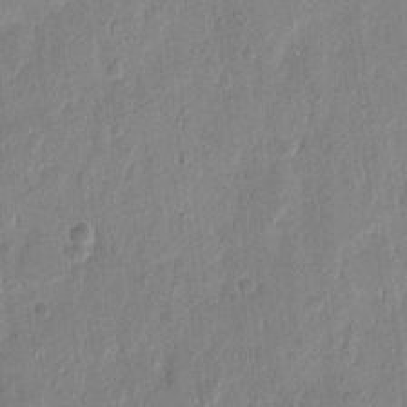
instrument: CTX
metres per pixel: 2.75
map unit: eHh
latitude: 12.3467
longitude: -68.9703
